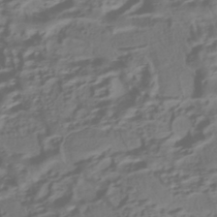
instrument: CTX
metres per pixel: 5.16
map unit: HNhu
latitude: -42.4440
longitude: 102.3306
